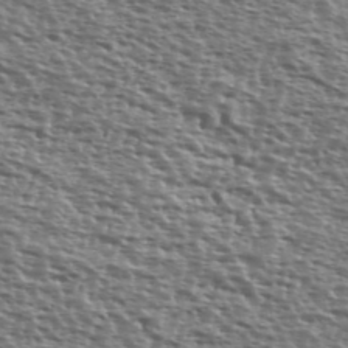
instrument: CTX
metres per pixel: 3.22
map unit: Ave
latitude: 39.3859
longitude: -111.7450
